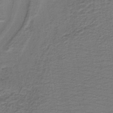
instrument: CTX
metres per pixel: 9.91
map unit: lHb
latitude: -41.7666
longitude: 53.3320
